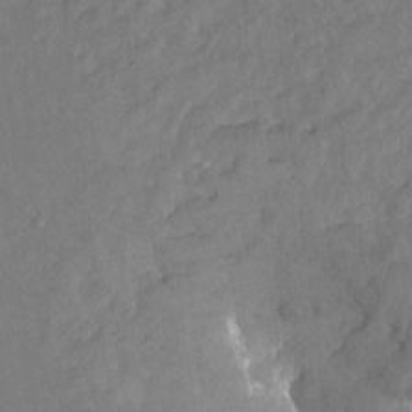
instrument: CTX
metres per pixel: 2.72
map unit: Hto
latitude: -7.9745
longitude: -39.8583
